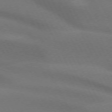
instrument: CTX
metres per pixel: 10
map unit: lApd
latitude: 72.8380
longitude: -49.3293
